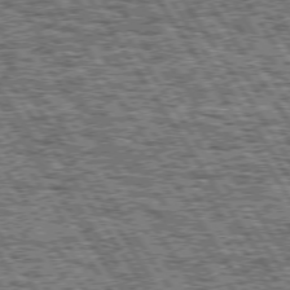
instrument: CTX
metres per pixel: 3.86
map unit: Hpe
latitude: 74.4979
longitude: -153.1403
